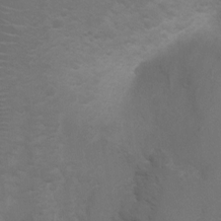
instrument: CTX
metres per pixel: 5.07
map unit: Hto
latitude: 5.8772
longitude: -30.7058
